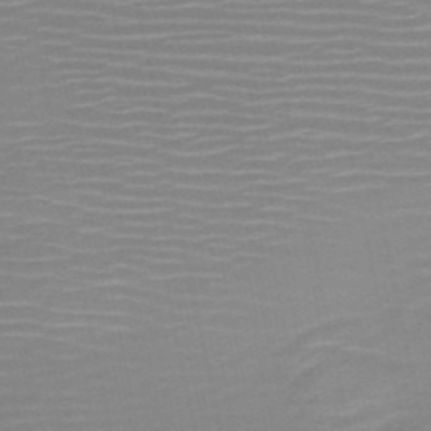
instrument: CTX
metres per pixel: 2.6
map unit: HNb
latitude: -51.2187
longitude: -47.4049
